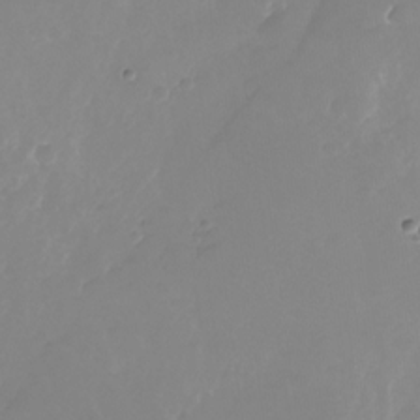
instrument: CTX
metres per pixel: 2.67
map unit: Nhu
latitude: -26.6707
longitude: -72.1011
